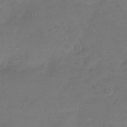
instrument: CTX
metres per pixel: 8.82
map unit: Nhu
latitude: -29.0298
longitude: -60.1578
